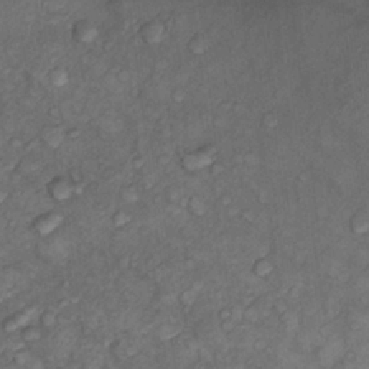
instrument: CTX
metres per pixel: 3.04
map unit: Nhu
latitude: 9.4049
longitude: -25.5371
